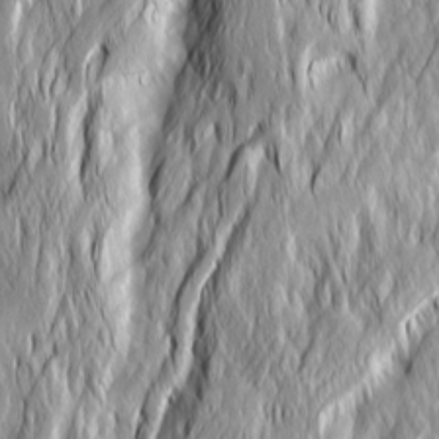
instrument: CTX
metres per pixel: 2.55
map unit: Ave
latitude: 14.8758
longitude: -135.1214
